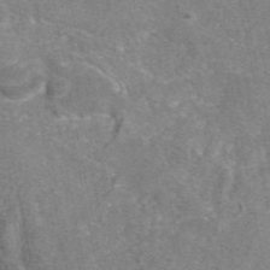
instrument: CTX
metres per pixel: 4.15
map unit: eAb
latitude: 47.2537
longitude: 108.2361
